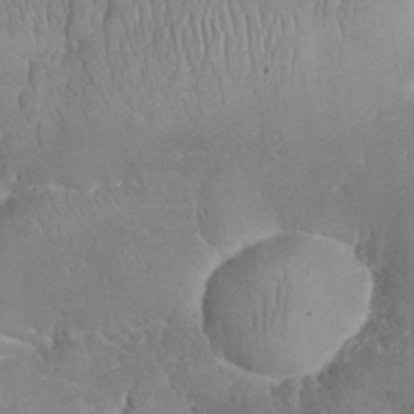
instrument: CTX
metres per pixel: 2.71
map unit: eHh
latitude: 32.1389
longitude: -64.8380
